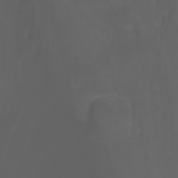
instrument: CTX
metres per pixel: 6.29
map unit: Nhu
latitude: -5.5210
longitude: -89.0270
